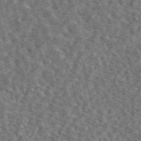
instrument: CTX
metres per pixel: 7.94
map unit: eAb
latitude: 44.9891
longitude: 111.6155
